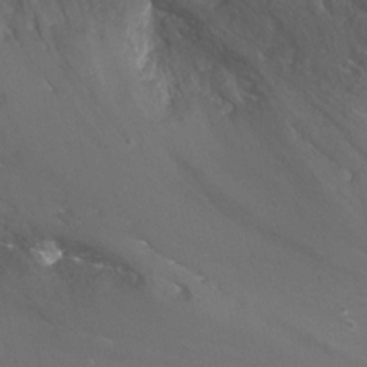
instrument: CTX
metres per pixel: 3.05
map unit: Nhu
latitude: -12.8975
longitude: -58.7246
